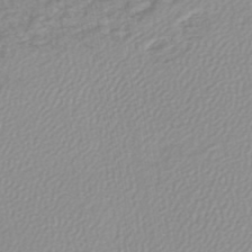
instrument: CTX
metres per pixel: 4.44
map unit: lHb
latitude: -45.0864
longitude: 73.8989
